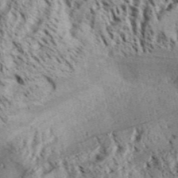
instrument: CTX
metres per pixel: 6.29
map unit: Aa
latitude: 32.0822
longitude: -137.1403
